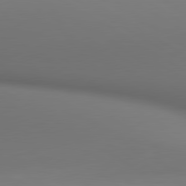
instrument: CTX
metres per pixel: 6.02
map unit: lApd
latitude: 80.5924
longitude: 137.9745
